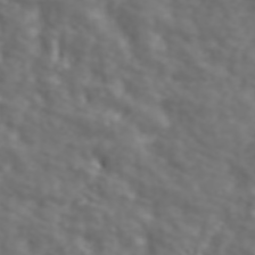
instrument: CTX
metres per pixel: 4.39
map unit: ANa
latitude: 44.3089
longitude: 28.2928
